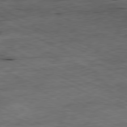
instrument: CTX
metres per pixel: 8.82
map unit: Ap
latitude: -81.2754
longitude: -90.7813
